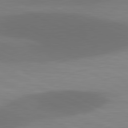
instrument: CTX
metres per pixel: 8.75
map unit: lApd
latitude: 81.1781
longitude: 138.1984
